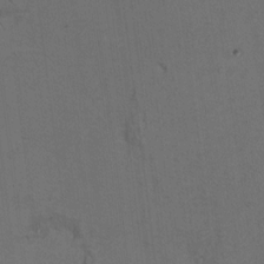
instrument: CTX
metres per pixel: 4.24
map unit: Ht
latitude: 9.4238
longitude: -31.9528
